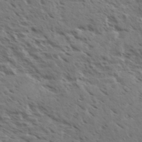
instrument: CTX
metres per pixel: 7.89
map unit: eHh
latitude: 35.8205
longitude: -138.9514
